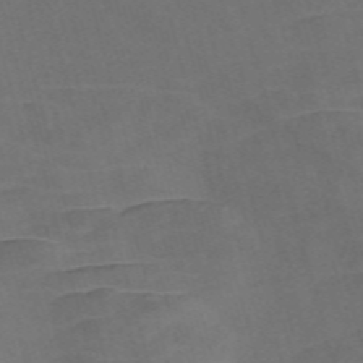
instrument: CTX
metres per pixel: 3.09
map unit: Nve
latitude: -58.3873
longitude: 64.4440
